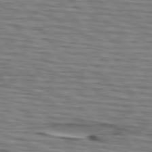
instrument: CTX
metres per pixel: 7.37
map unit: lApd
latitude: 75.0270
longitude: -71.9717
